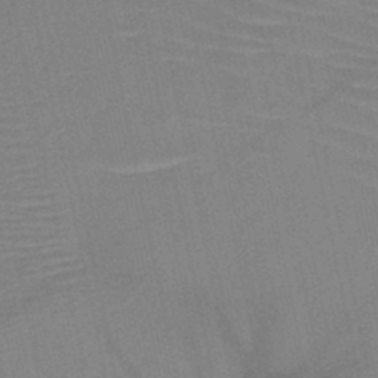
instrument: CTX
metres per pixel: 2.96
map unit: HNb
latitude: -45.7478
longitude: -41.8016
